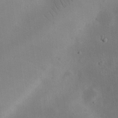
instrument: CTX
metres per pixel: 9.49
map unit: eHh
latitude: 25.8772
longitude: -69.1025
